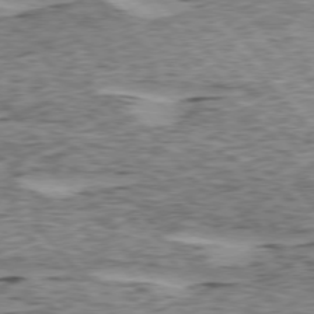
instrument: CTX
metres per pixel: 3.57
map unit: lApd
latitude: 75.6316
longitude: -77.9717
